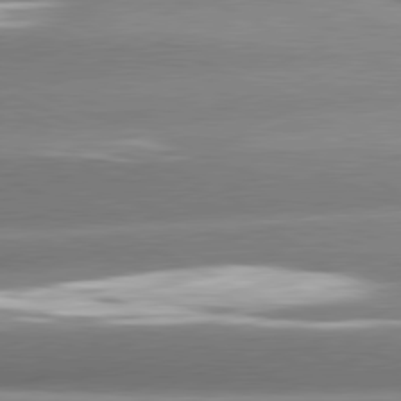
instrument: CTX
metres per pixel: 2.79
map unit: lApd
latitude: 80.9703
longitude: -159.1214
